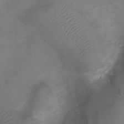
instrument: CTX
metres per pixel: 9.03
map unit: Ht
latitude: -2.9919
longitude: -18.6490
